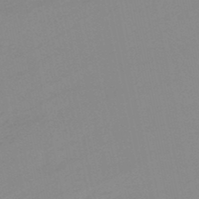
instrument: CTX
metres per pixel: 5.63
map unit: lHb
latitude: -48.8975
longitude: 80.9920
